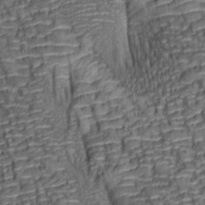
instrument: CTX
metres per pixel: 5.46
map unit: lAa
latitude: 6.6301
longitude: -115.8016
